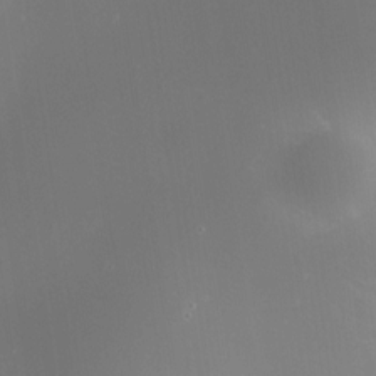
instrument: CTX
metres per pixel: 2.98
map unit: HNhu
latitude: 8.4412
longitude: 8.4818
